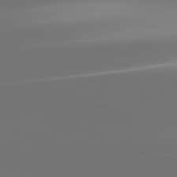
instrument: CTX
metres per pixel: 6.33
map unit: lApd
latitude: 82.3278
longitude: -150.5923
